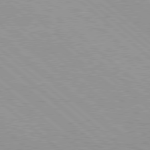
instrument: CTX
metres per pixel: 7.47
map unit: Hpe
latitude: 78.4979
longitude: -140.2711
